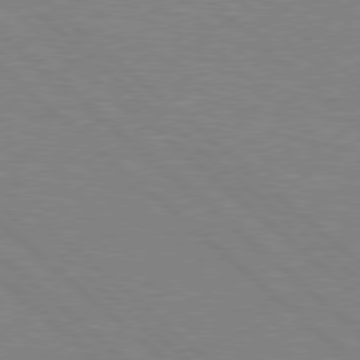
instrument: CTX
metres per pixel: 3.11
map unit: Hpe
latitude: 78.1956
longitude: -152.4790
